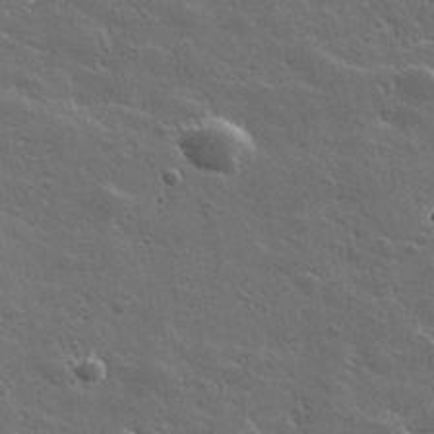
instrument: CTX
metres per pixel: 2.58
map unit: lHvf
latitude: 35.5560
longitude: -91.0647
